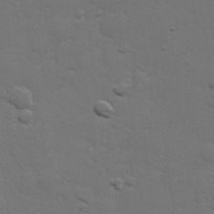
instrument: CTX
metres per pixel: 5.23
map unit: lHvf
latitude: 23.4048
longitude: 144.8219
